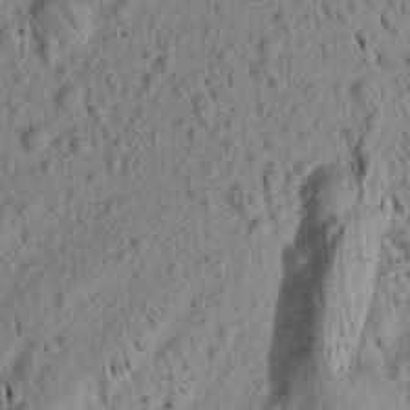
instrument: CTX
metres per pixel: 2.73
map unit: Aa
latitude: 18.2144
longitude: -145.2915
